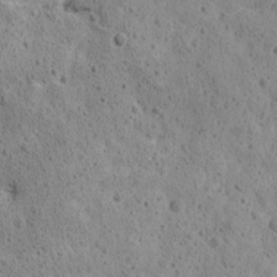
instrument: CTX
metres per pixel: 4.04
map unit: Ave
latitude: 11.3860
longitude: -105.8584
